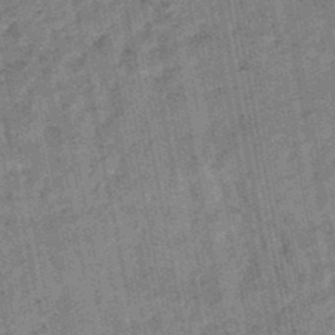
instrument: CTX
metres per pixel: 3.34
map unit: lHb
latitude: -47.7666
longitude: 77.9367
